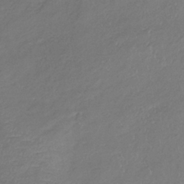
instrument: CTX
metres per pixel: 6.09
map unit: lHb
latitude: -38.0661
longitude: 73.0108
